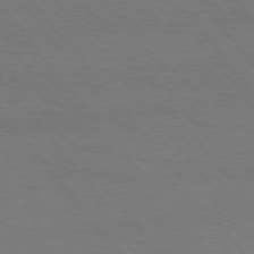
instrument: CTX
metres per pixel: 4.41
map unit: Hpe
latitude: 75.7450
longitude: -137.1781
